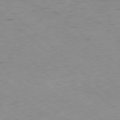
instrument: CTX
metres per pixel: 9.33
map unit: Hpe
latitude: -79.4076
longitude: 8.9353
